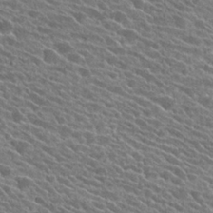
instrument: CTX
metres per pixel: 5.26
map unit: Hto
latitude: 25.4048
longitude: -41.0080
